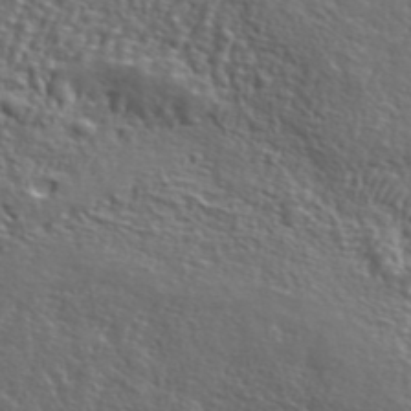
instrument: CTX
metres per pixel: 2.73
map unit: lHvf
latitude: 41.7260
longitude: -88.2145
